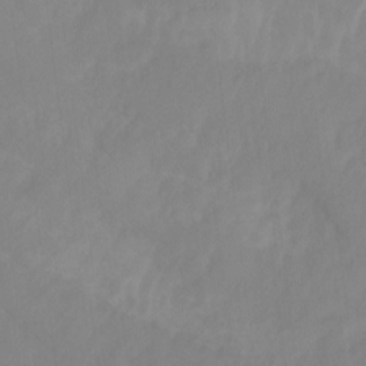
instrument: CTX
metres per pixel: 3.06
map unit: Ht
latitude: -14.7464
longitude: -56.8380
